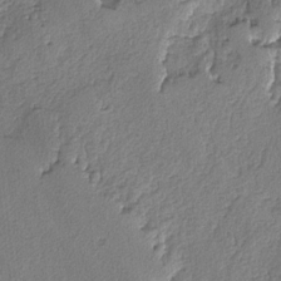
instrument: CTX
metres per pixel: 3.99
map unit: lAvf
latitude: -5.5966
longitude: -113.5560
